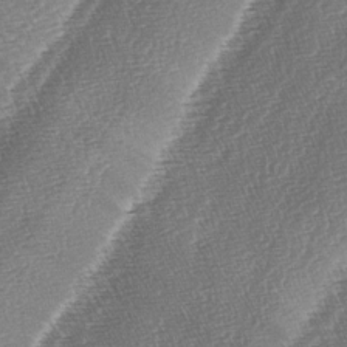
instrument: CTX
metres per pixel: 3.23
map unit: lAa
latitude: -4.4818
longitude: -129.0269
